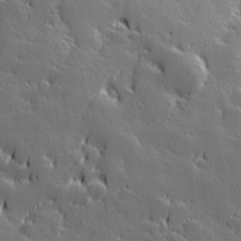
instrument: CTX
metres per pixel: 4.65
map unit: Hve
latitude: 27.6316
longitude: 144.0094
